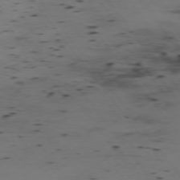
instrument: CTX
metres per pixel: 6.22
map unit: Hpe
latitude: -75.0676
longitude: 3.2942
